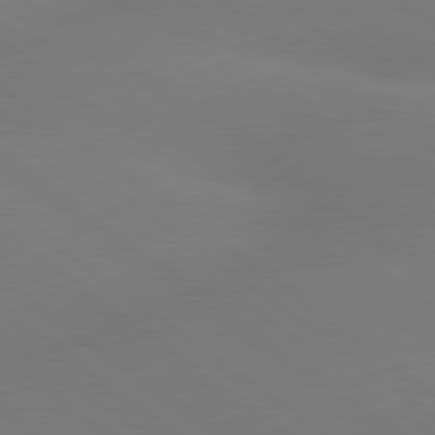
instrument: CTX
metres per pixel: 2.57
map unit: lApd
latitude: 79.4805
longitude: -150.5356
